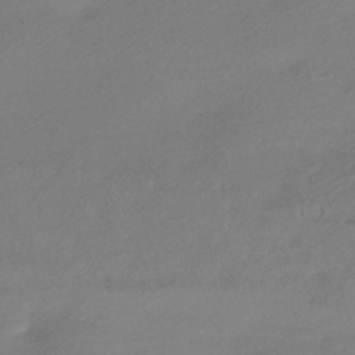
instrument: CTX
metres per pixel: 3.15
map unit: HNhu
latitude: -42.6707
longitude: 92.3684
